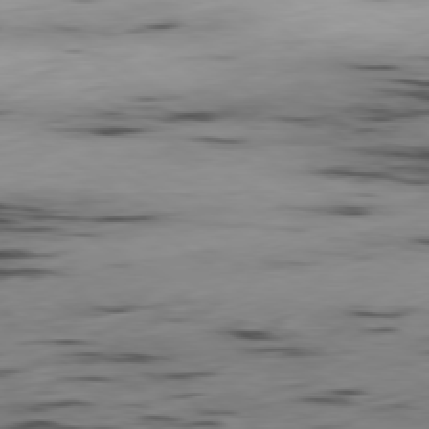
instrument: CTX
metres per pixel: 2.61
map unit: Ap
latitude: -79.8044
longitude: -62.4412
